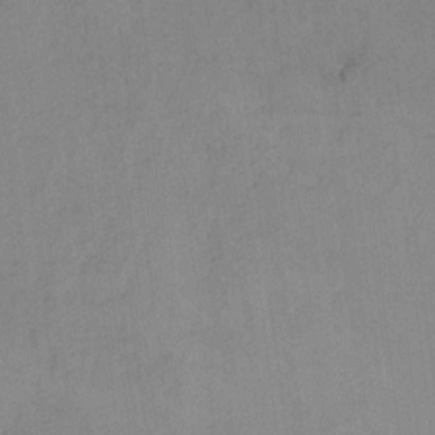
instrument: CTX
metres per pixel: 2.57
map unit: Hto
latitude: 7.1403
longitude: -37.3671
